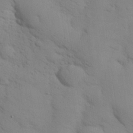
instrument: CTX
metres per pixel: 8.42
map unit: eHh
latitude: 26.2145
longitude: -75.5371
